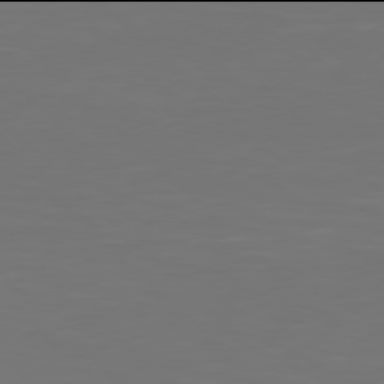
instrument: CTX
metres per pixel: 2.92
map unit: Hpe
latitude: 77.9906
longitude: -170.9891
